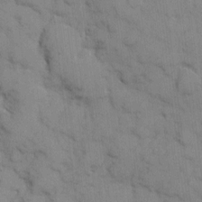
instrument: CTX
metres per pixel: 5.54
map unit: eHh
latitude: 6.7057
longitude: -65.2726
